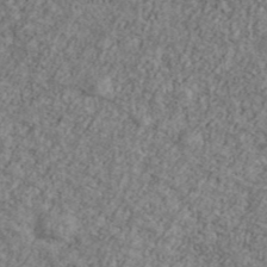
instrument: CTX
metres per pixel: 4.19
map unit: Ave
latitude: 41.0269
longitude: -111.0837
